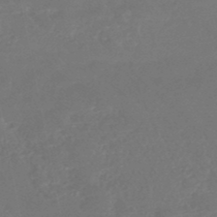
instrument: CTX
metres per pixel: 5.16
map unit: HNhu
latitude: -46.4251
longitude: 92.4629
